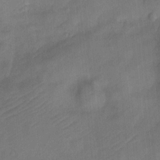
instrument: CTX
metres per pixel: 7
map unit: Ht
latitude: 0.1200
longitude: -34.5734
